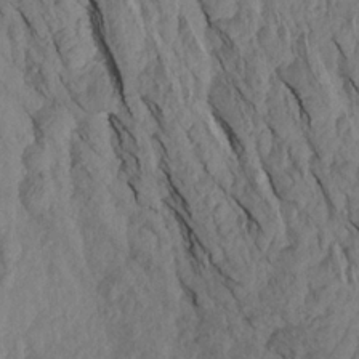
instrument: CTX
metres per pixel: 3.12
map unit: Aa
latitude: 18.8191
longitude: -146.6869
